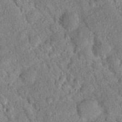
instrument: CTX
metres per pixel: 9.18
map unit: Nhu
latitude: 16.2145
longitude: -30.5168
